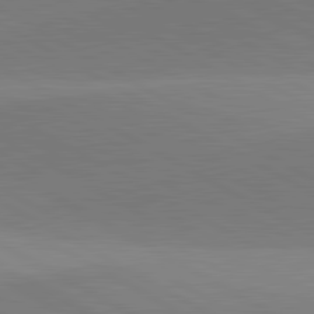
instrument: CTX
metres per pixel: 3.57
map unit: lApd
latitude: 81.7827
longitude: 135.3321
